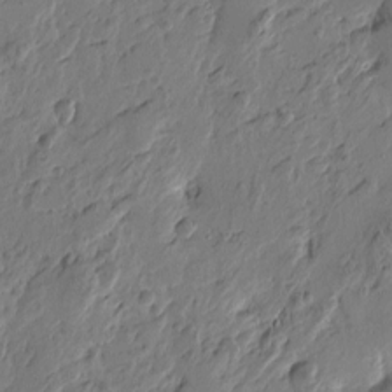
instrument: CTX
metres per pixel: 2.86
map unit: Htu
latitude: -3.4076
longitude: -178.1011
